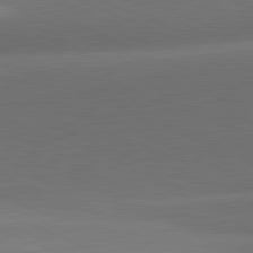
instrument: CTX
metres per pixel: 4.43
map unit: lApd
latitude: 81.7072
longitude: 137.7855
